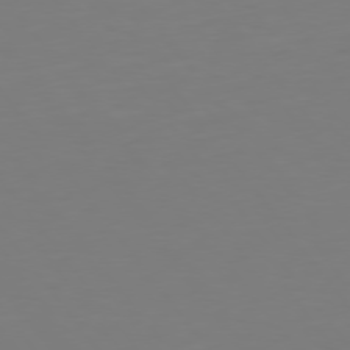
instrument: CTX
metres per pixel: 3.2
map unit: Hpe
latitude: 75.2159
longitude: -123.5938
